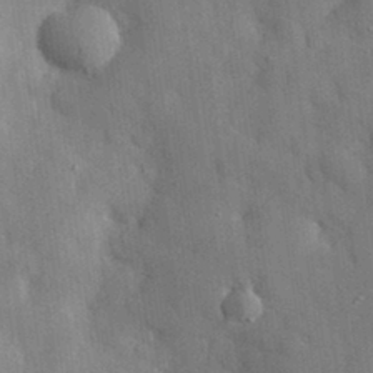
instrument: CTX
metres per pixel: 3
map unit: eHh
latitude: 30.7436
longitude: -72.9325
